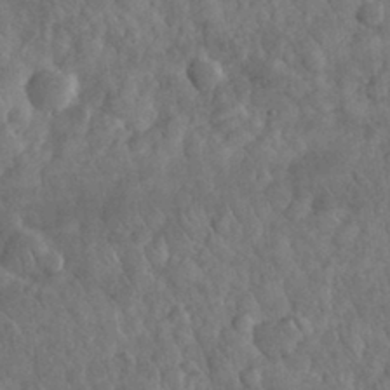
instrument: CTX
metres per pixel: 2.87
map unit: eHh
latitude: 32.6302
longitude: -68.7813
